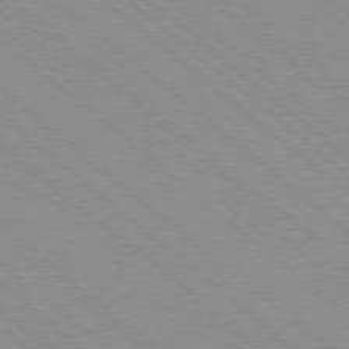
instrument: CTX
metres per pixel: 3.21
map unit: Ap
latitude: -78.6140
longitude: -65.4426
